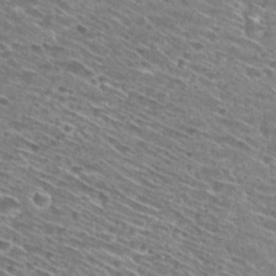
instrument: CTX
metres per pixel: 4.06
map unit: Hto
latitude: 28.7624
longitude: -45.6316
